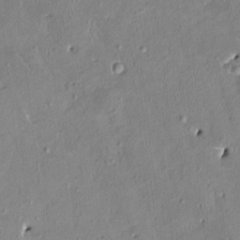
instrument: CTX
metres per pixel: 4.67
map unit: HNhu
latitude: 2.9324
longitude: -4.7435
